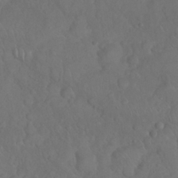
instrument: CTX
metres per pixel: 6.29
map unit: Nhu
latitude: 26.9703
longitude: -65.1592
